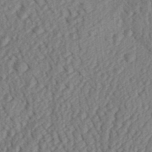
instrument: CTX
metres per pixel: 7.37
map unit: Aa
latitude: 30.4034
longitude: -138.8002
